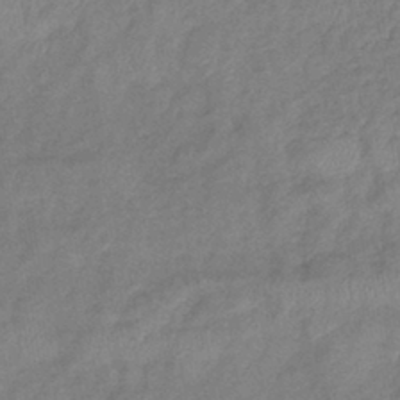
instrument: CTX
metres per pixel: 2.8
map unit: eHb
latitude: -41.3698
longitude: 80.5007
